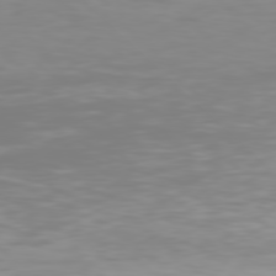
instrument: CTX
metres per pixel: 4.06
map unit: Hpe
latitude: 78.0255
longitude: -136.4223
